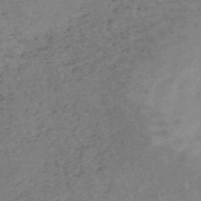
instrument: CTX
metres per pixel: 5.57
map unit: HNb
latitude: -54.5763
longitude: -42.6868
